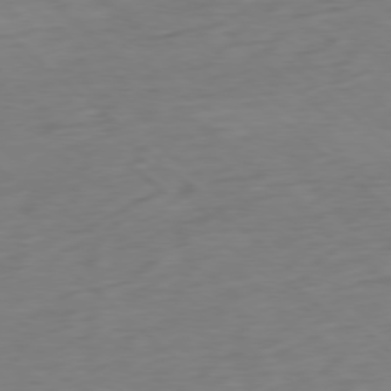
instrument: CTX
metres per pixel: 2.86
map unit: Ap
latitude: -77.9178
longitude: -91.2915
